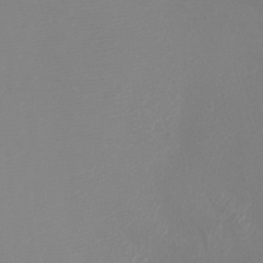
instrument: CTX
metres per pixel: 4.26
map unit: Htu
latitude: -5.7099
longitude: -72.5168
